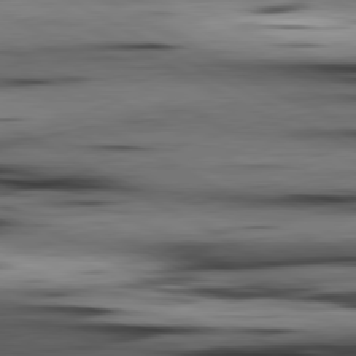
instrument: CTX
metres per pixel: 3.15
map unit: lApd
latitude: 80.5735
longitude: 159.4454
